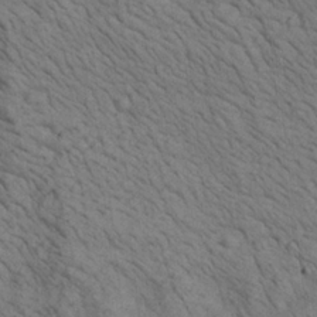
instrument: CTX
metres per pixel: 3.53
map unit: lAa
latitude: 22.3656
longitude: -138.7813
